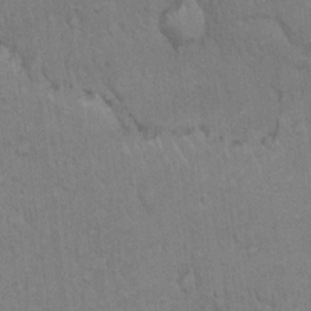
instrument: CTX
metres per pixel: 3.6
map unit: eHh
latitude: 18.5923
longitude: -61.3292
